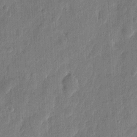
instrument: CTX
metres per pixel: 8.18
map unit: eHh
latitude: 7.6505
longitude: -73.1970
